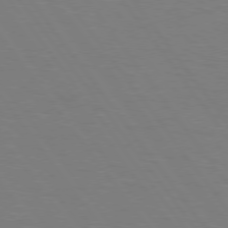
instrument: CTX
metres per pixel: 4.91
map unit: lApd
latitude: 75.4615
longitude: -79.3104
